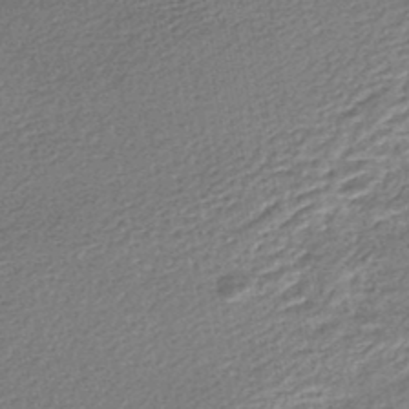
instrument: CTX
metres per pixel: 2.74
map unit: HNhu
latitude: -46.5196
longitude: 102.1606
